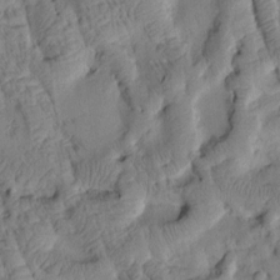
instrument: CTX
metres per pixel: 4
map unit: Htu
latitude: 2.1955
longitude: 179.8044
